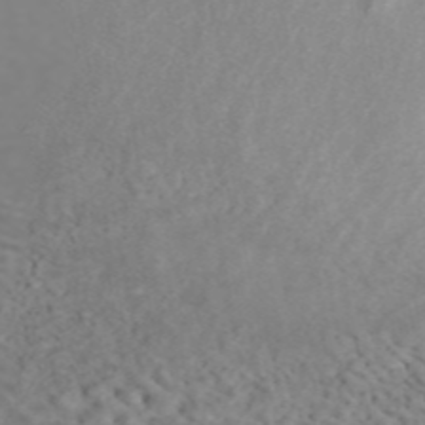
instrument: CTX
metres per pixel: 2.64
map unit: ANa
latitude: 45.3104
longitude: 28.1984
